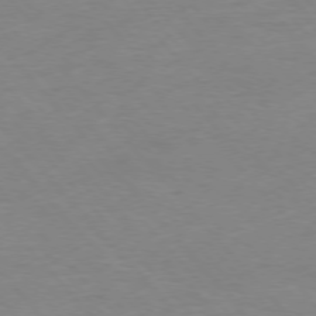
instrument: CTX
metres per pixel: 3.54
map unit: Ap
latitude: -76.9542
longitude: -88.3657
